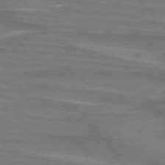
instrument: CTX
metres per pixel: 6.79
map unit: lApd
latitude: 75.3860
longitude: -80.9514
